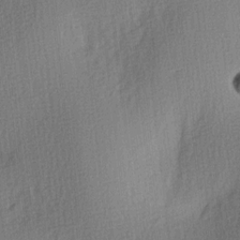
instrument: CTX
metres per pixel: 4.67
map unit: lAa
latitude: 3.4048
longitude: -111.5182
